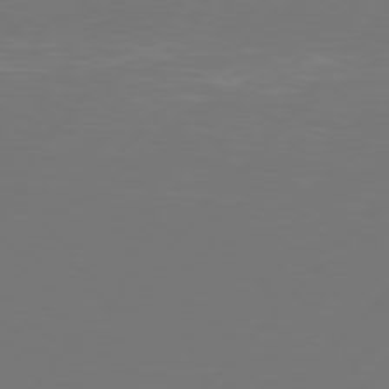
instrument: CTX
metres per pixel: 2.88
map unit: Hpe
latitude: 76.9136
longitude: -138.0444
